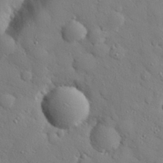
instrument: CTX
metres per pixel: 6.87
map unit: eHh
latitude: 27.3293
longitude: -78.4223
